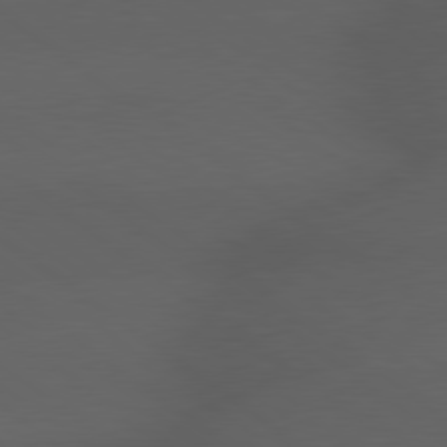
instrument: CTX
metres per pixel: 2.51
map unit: lApd
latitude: 79.2348
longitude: -162.8758
